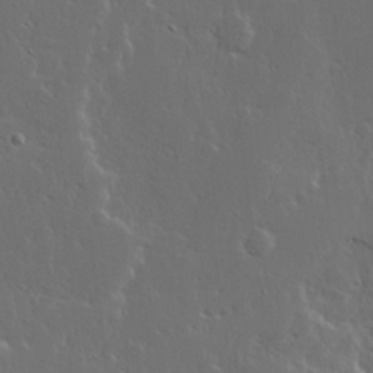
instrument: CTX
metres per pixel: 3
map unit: Ave
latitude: 14.4412
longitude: -137.6694
